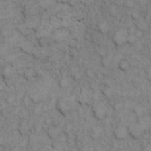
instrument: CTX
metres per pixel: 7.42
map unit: eHh
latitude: 7.2537
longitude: -64.9136
